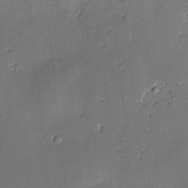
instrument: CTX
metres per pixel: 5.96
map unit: Hve
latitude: -9.3321
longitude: 175.5021
